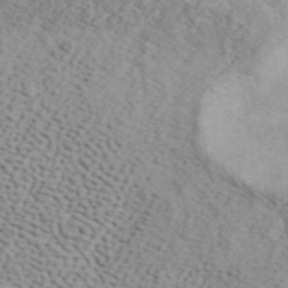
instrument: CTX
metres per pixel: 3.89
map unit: ANa
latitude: 42.0822
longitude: 49.8423
